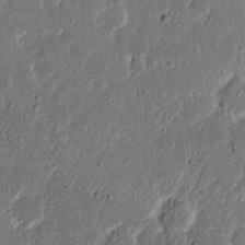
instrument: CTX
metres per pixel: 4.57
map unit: Nhu
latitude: 18.1011
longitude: -73.0081
